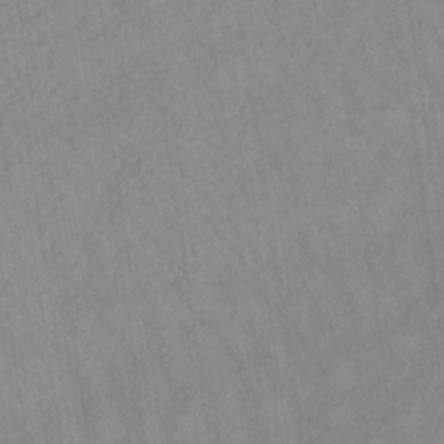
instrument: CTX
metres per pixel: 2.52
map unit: lHb
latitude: -34.4818
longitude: 71.7856
